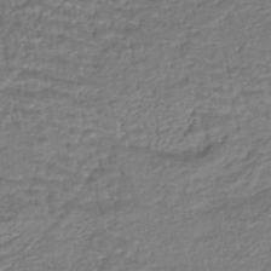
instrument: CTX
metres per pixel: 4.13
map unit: HNhu
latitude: -45.7289
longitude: 96.0094
